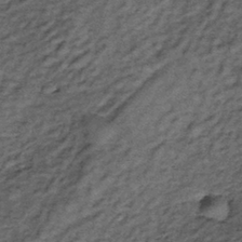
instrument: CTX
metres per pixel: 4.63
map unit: lHb
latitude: -38.6140
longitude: 66.2551
